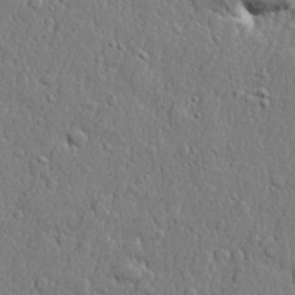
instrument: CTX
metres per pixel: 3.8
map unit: lHvf
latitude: 21.7639
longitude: 143.1998
